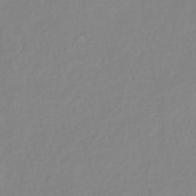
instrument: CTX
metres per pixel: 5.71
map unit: eHb
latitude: -40.5951
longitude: 80.8030
